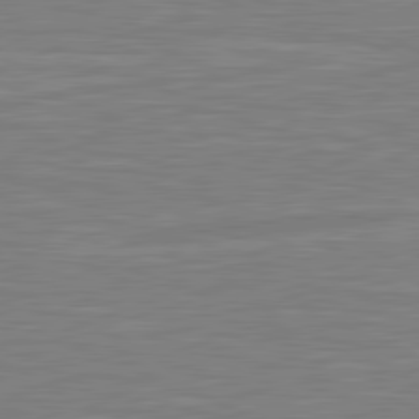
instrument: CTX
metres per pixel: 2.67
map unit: lApd
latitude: 81.4993
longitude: -171.8583
